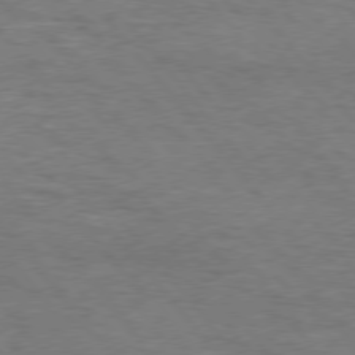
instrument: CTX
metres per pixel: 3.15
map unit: Hpe
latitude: 75.6694
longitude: -151.5182
